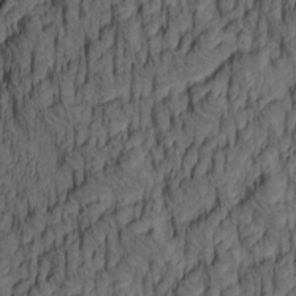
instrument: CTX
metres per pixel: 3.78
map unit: lAa
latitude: 4.4979
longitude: -115.1592
